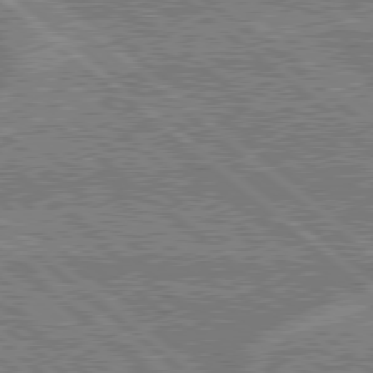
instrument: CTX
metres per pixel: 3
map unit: Hpe
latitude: 78.5735
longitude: -159.9717
